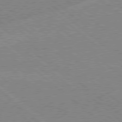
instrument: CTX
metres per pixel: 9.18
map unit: Hpe
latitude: 78.4034
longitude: -160.1389
